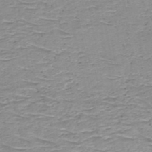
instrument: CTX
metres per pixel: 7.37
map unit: HNb
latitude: -49.2376
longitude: -52.0444
